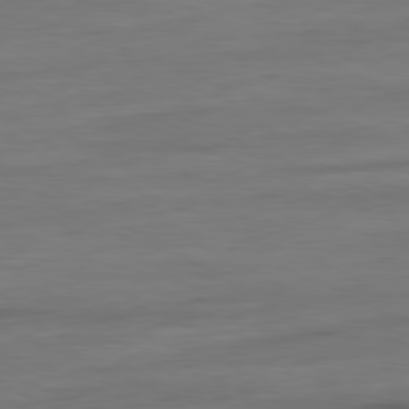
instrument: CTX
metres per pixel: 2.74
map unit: Ap
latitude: -81.3510
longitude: -80.2333
